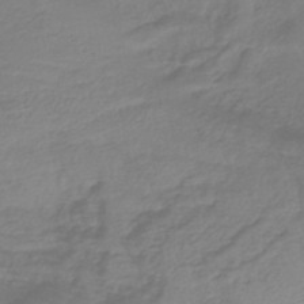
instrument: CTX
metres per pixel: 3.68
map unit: lHb
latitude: -42.5951
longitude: 81.4077
